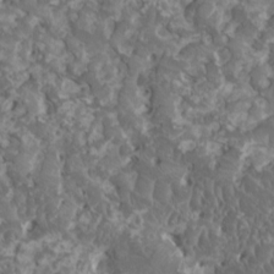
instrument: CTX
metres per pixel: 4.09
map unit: HNhu
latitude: 1.7638
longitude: 7.4076
